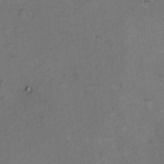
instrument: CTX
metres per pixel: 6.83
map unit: Hto
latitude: 9.8772
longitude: -60.4601
